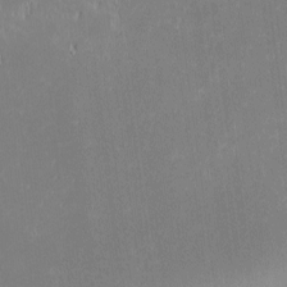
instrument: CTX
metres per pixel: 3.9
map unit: eHh
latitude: -2.1038
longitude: -83.9717
